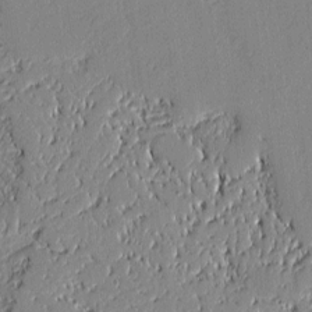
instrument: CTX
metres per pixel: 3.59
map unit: lAvf
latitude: -1.1620
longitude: -106.9703
